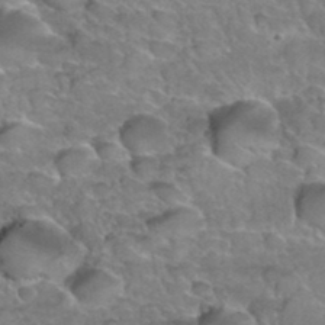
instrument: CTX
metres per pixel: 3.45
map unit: Hto
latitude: 35.8772
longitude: -45.1781
